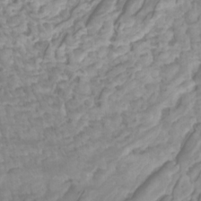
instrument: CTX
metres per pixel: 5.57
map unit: Htu
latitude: -6.0472
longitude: -76.0633
